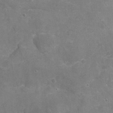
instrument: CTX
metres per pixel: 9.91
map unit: Nhu
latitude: -17.5777
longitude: -57.0269
